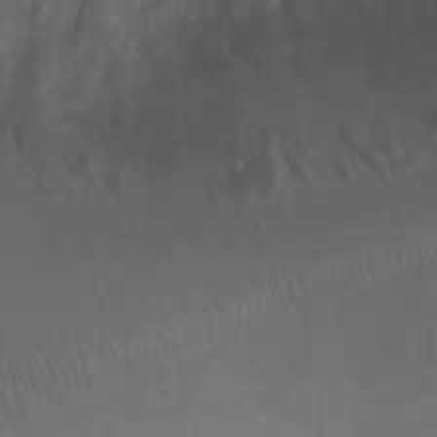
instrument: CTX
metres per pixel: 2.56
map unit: Ht
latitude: -1.4077
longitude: -18.9324
